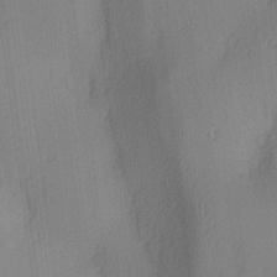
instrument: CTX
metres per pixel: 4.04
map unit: lAa
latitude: 3.9339
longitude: -111.8206
